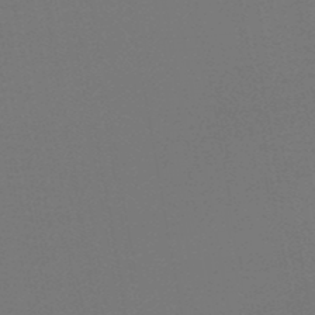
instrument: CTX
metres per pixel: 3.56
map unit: HNb
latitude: -47.2565
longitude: -42.7624
